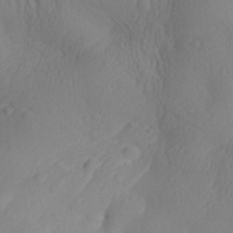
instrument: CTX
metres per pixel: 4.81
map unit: Aa
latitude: 30.2901
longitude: -141.4804
